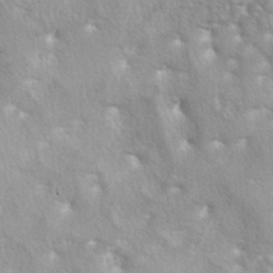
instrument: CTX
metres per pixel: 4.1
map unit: lAa
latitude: -5.9367
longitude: -125.5371
